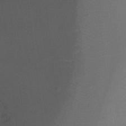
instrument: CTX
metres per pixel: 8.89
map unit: Ht
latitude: -10.6519
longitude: -34.2333
